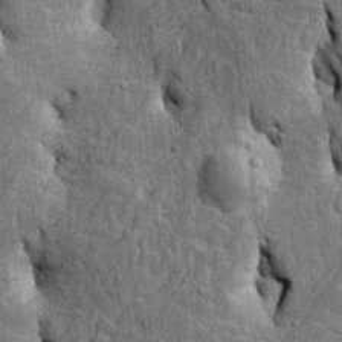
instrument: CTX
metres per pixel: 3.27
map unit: Htu
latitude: -4.2361
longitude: 156.8030
